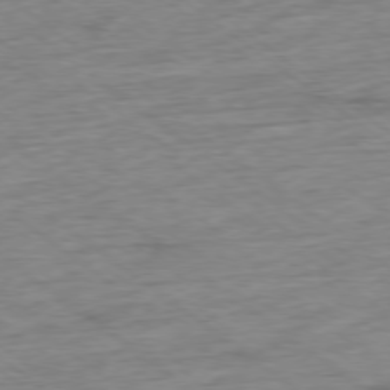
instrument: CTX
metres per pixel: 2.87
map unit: Ap
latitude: -77.9745
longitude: -82.5356
